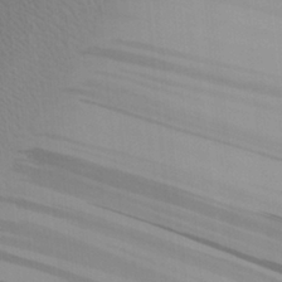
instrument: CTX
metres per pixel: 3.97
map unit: Aa
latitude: 27.5938
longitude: -131.8395
